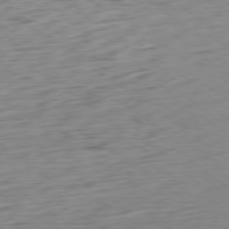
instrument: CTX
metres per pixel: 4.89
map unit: Ap
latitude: -79.9745
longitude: -69.4616
